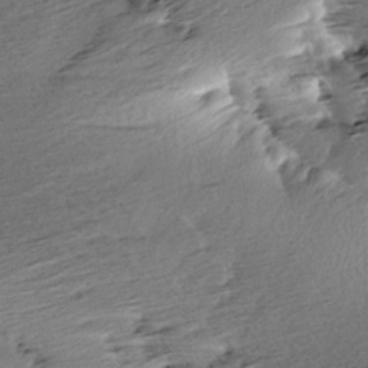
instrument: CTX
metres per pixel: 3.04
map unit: Aa
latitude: 6.3656
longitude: -137.2159
